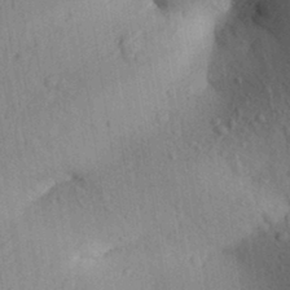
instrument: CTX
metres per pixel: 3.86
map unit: Aa
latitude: 30.0255
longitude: -146.9325
